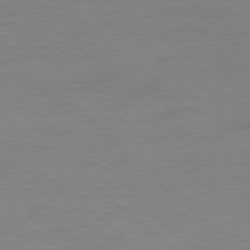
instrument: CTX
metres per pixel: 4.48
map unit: Ap
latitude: -78.4251
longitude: -98.2900
